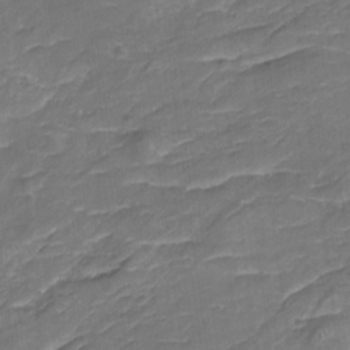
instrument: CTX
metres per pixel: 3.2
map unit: Nhu
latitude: -19.5588
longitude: -56.5167
